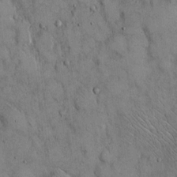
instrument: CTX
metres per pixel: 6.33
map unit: Hto
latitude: 13.2915
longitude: -60.1011
